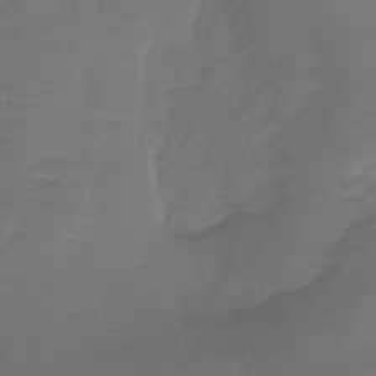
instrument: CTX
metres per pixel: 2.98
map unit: lHb
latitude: -39.6344
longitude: 70.2551
